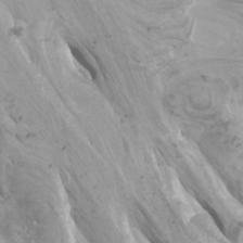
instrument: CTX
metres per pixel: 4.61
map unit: Htu
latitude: -6.4062
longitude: -75.8205
